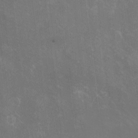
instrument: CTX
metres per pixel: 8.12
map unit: eHh
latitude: -10.5763
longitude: -65.4804
